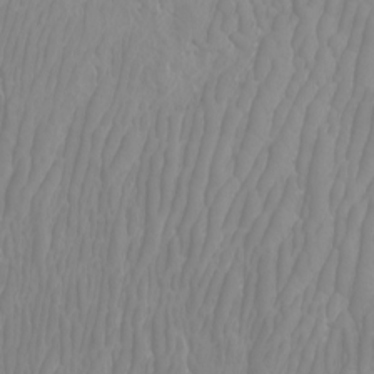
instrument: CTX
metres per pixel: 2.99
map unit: Nhu
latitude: -7.1998
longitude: -93.6127
